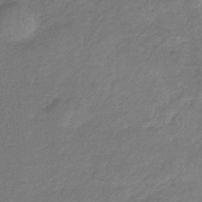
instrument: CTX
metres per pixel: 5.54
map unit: HNb
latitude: -34.9353
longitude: 55.5777
